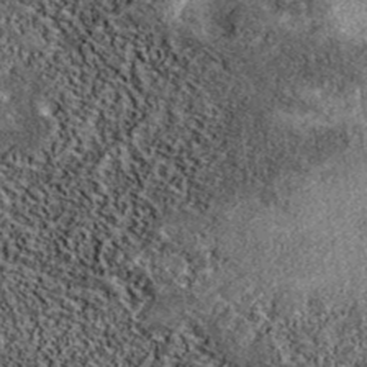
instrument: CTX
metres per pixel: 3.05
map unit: eAb
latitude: 38.5735
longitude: 106.8030
